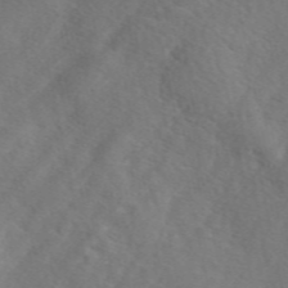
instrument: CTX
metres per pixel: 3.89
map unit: eAb
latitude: 49.8772
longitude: 119.5399
